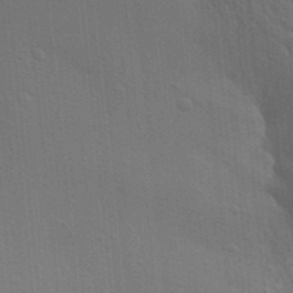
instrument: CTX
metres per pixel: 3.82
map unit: Aa
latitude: 19.9528
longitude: -143.2348
